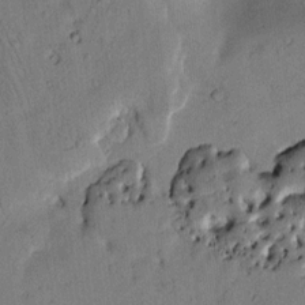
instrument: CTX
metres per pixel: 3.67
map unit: Htu
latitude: 2.8191
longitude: 179.0864
